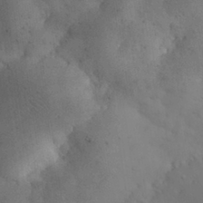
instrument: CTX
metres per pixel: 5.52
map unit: eHh
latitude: 30.2523
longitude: -68.4223
